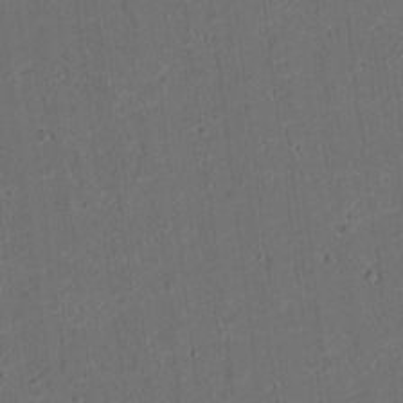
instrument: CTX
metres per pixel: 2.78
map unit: lAvf
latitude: 9.7261
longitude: 167.7289
